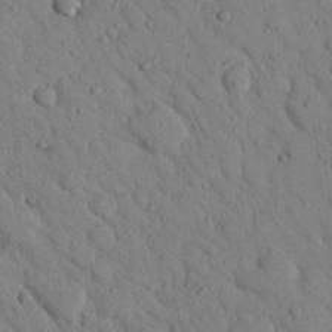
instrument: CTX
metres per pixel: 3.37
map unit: Nhu
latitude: 22.8758
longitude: -76.1011
